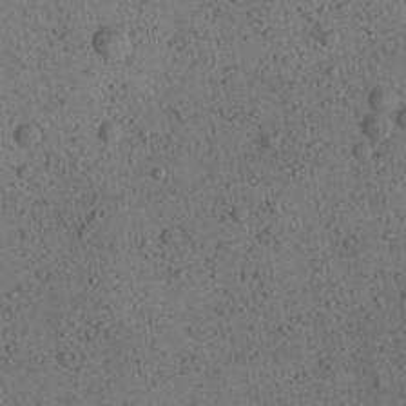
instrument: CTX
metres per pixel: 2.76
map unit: Aa
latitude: 22.6490
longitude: -142.9136
